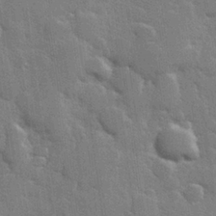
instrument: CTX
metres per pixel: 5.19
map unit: Hve
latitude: 25.8016
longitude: 149.4455
